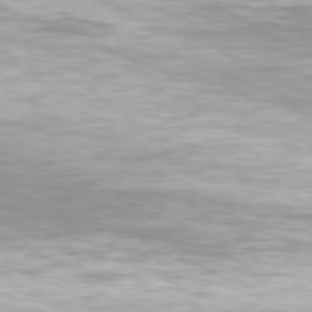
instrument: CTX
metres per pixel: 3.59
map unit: Hpe
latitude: 77.6505
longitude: -131.1215
